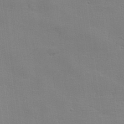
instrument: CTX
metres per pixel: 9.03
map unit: lHvf
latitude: 24.7246
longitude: 143.6721
